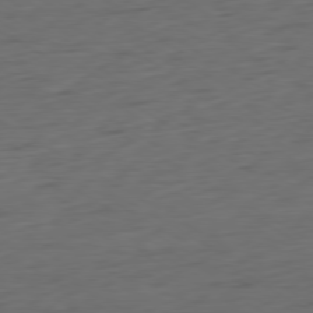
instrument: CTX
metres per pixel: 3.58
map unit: Ap
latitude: -79.5021
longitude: -63.4616
